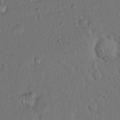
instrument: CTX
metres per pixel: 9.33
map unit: Hto
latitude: 10.7057
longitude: -60.9702
